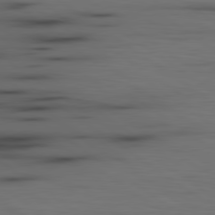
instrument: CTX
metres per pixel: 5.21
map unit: lApd
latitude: 79.7828
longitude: 161.9367
